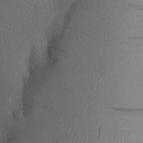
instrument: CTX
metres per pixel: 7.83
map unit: Aa
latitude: 22.9892
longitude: -145.0458
